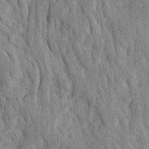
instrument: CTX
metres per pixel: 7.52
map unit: Ave
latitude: 23.1403
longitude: -134.3467
